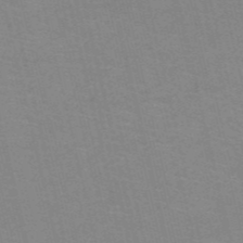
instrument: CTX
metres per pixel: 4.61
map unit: HNb
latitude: -52.1794
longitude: -44.8002
